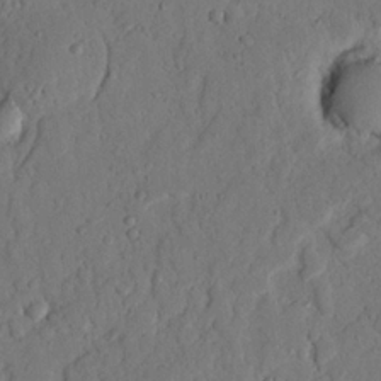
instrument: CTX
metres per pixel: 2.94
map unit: Nhu
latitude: 20.6491
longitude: -77.5371
